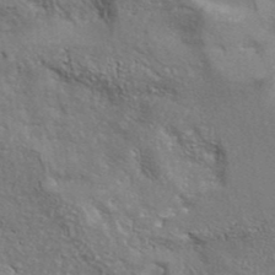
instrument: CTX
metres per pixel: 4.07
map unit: ANa
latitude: 39.9906
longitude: 29.8422
